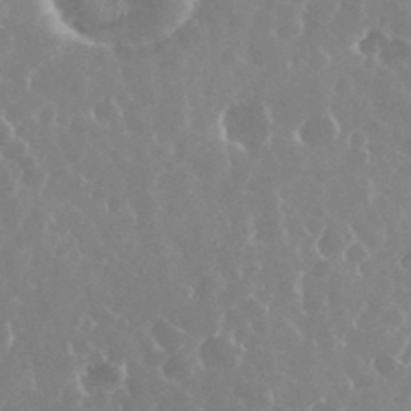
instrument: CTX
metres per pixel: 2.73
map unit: eHh
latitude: 34.5545
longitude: -58.7813
